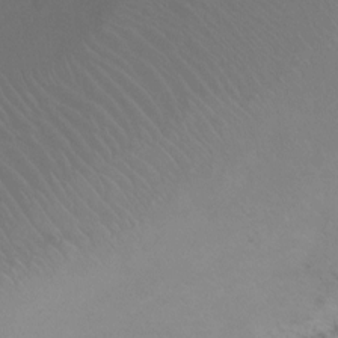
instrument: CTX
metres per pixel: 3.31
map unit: Ht
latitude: 0.5545
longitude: -35.1025
